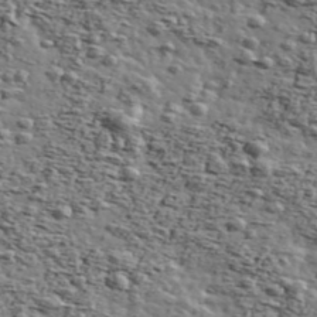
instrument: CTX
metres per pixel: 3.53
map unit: Ave
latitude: 43.4427
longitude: -110.3090
